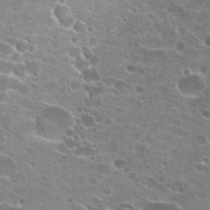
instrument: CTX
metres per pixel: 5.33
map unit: Hto
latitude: 23.4804
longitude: -42.5735
